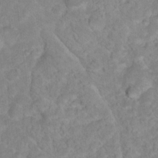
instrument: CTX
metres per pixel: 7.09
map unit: Hto
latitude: 17.8583
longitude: -37.7450
